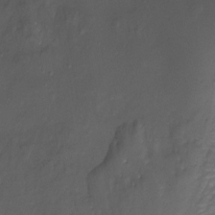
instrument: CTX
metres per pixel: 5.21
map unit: Ht
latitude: -8.6707
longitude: -20.1956
